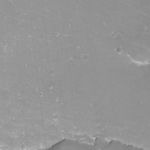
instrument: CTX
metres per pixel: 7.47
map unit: eHh
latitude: -12.1039
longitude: -61.9717
